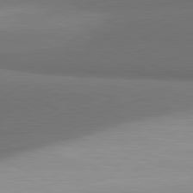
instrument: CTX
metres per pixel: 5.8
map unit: lApd
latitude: 81.4426
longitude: 155.0865
